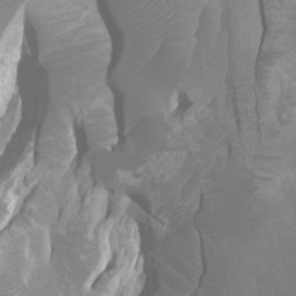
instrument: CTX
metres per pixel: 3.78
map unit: Ht
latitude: -1.5399
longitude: -18.1200
